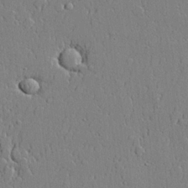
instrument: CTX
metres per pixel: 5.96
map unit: lHvf
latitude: 20.9892
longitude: 143.6343
